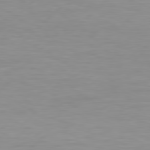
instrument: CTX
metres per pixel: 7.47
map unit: Hpe
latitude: 77.9717
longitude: -122.7435
